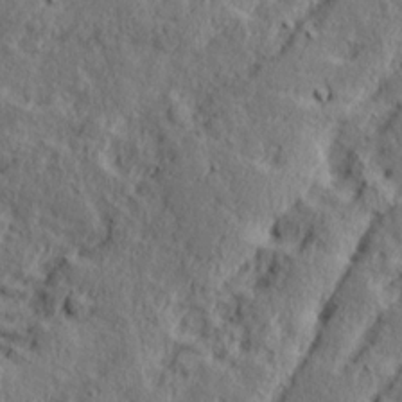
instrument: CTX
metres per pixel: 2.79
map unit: Ave
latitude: 16.1200
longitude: -138.2145
